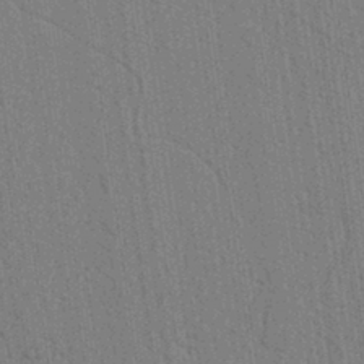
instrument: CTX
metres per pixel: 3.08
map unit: lAvf
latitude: 6.8569
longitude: 164.5952
